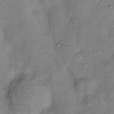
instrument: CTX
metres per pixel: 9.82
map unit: Nhu
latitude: 11.6505
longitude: -28.8380
